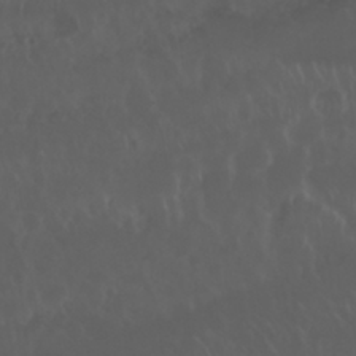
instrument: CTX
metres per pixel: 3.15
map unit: Nhu
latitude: 29.8961
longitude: -58.9892
